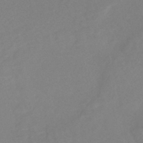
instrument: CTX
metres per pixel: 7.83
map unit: HNhu
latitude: -46.6707
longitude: 98.6707
